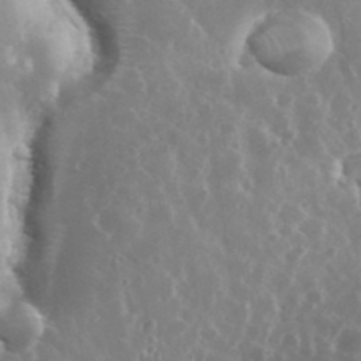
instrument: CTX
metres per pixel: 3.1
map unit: eHh
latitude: 34.8569
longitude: -58.3467
